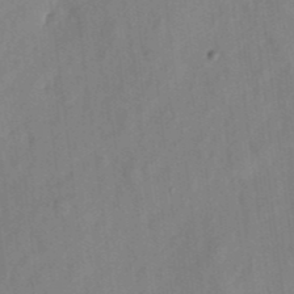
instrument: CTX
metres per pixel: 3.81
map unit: eHh
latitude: 4.6301
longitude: -73.9528
